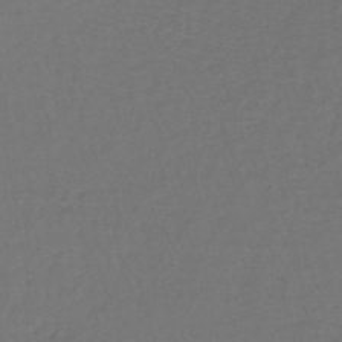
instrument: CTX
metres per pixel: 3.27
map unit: lHb
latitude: -43.7855
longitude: 57.2943
